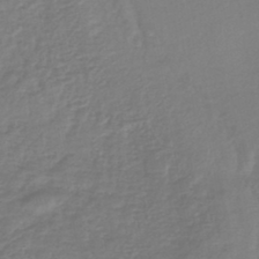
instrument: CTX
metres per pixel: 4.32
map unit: lHb
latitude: -43.1809
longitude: 72.5574
